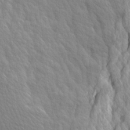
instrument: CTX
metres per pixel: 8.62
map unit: Ave
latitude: 14.5168
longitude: -134.1766
